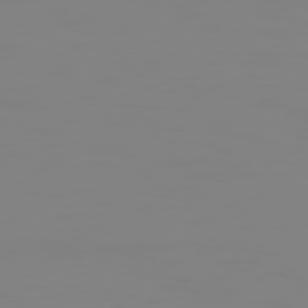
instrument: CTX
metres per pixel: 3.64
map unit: Hpe
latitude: 74.3467
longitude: -126.9514
